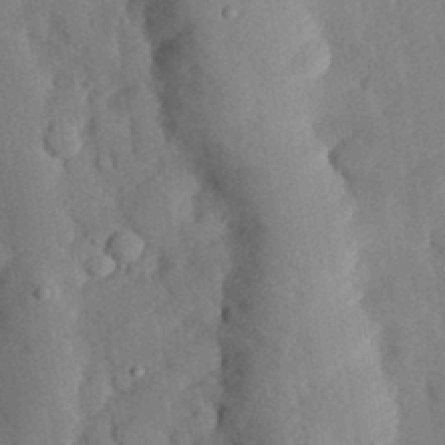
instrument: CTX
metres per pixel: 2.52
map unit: eHh
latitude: 29.3293
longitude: -80.8569
